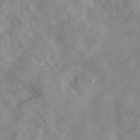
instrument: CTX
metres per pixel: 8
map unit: eAb
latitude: 45.8205
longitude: 126.9919
